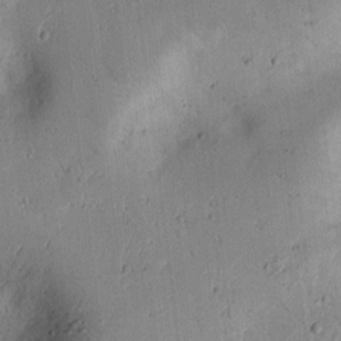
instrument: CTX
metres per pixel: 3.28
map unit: lAvf
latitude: 9.0459
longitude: 168.2172
